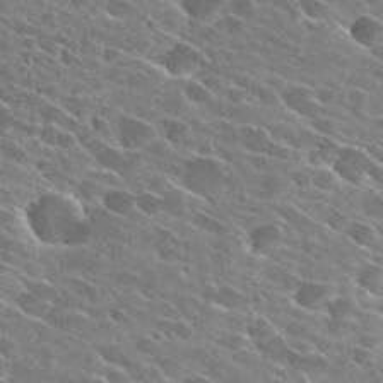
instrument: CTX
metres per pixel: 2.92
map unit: Hto
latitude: 26.6113
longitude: -42.8380
